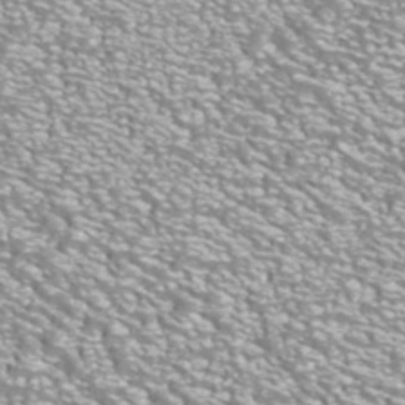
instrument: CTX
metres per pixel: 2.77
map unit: ANa
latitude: 42.5357
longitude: 24.9731
